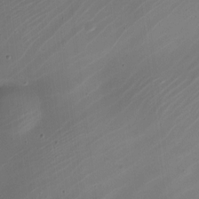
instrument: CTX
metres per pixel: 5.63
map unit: Nhe
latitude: -19.2943
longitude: 144.3117
